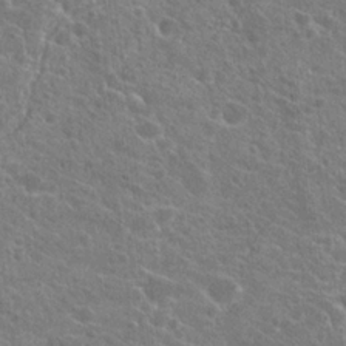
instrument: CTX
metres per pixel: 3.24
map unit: Hto
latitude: 22.6301
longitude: -38.7435
